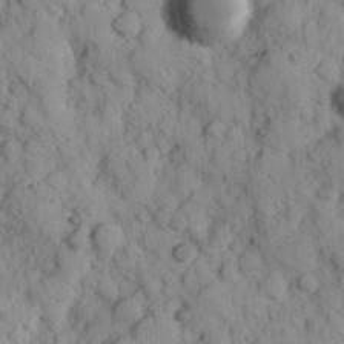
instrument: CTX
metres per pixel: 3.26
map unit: Hve
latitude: 25.0647
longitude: 147.4832
